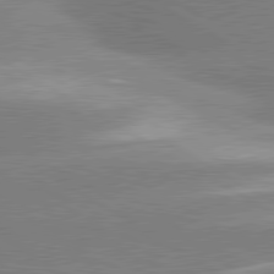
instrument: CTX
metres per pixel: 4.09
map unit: lApd
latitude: 80.5168
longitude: -154.9892
